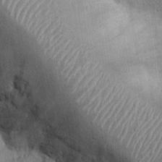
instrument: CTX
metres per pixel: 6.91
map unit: Ht
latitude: -3.1620
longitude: -13.7450
